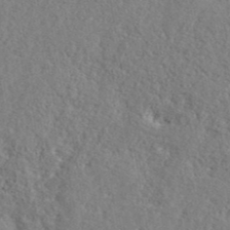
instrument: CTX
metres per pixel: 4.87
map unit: lHvf
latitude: 42.2145
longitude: -87.3859
